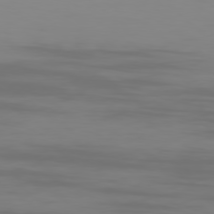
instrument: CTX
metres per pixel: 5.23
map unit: Ap
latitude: -79.2754
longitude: -95.8961
